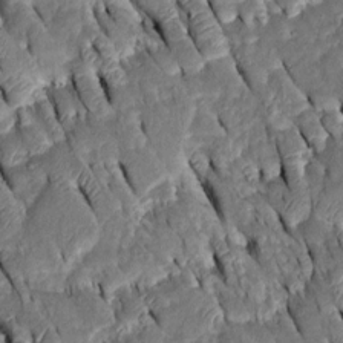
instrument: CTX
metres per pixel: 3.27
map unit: Htu
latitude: -1.0865
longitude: 149.5210
